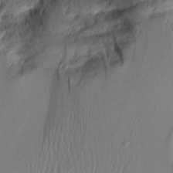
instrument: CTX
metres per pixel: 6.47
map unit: Aa
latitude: 11.1592
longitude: -127.2159
